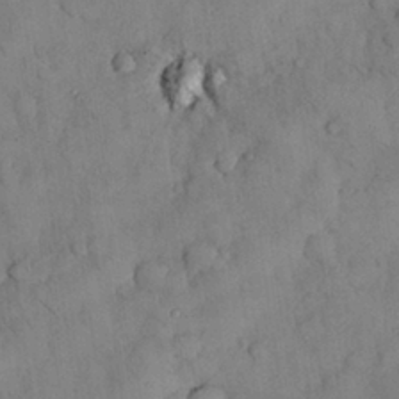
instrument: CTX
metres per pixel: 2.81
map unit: Nhu
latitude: 28.8002
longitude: -72.3846
